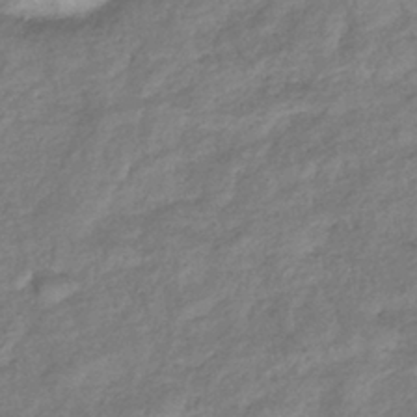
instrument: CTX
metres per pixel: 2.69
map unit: eHb
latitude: -38.9164
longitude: 81.2376
